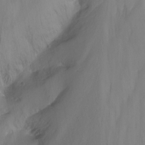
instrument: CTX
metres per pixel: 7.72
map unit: Nhu
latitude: -13.8611
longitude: -61.6694
